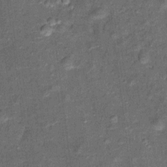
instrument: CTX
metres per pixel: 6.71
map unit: Ht
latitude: 10.9703
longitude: -39.2537
